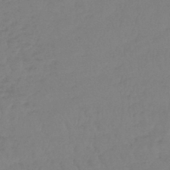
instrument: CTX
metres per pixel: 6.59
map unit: lHb
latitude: -44.6896
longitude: 70.0094
